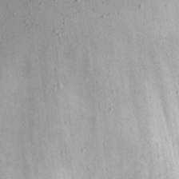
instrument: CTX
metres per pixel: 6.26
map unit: eHh
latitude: 17.7639
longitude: -73.1404
